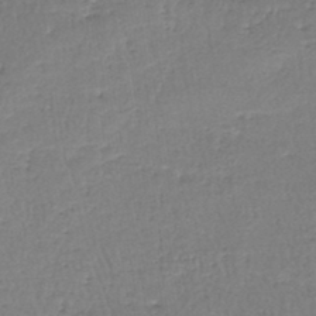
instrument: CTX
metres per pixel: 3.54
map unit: lHb
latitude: -44.2551
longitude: 58.5951
